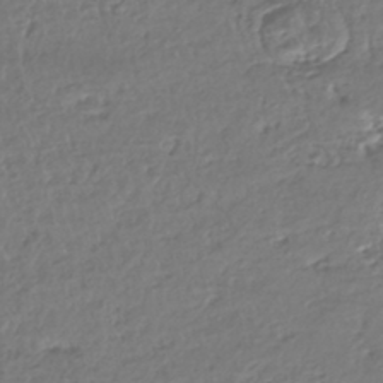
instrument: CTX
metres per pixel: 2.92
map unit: HNhu
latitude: -43.5966
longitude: 107.3321
